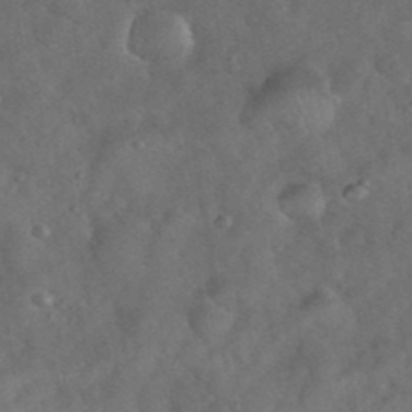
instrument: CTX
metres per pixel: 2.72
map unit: eHh
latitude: 39.3104
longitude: -57.0836
